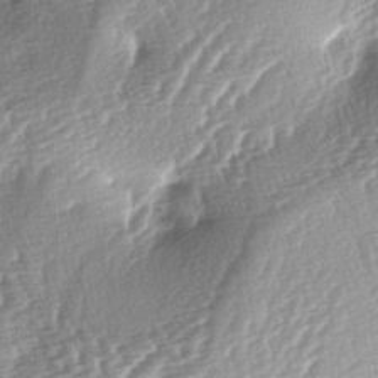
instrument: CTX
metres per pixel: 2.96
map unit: lAa
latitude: -4.2550
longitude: -127.6694
